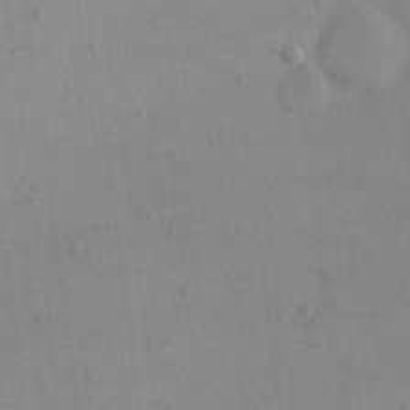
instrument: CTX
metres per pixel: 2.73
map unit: eHh
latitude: 16.4412
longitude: -67.3481
